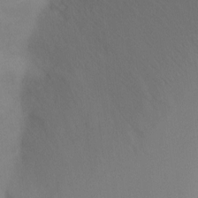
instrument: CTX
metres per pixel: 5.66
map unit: Ht
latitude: -10.7274
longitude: -33.8394
